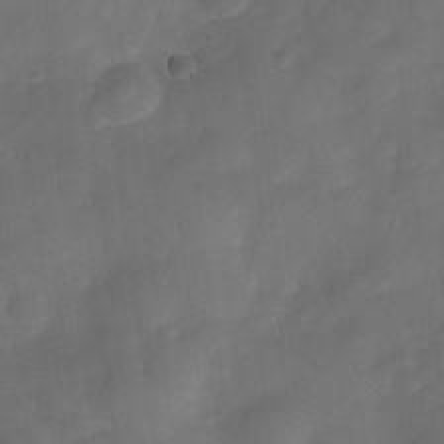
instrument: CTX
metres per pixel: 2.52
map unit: Nve
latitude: -26.6896
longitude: -148.0633
